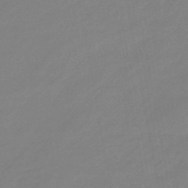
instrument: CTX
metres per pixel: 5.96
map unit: eHb
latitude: -45.6911
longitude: 88.1039
